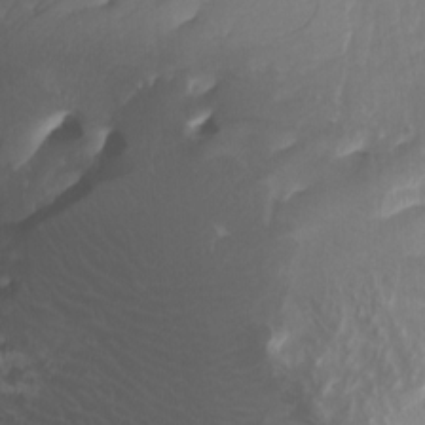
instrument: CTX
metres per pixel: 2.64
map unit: Nhu
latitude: -8.1795
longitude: -67.2914
